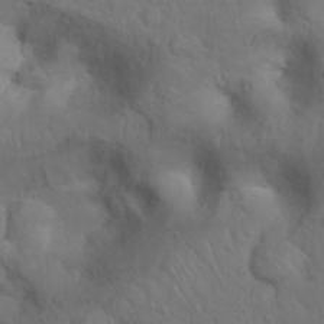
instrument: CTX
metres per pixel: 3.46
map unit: Nhu
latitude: 22.9892
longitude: -66.5167
